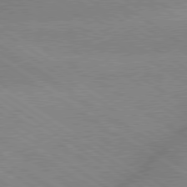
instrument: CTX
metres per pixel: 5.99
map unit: lApd
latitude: 79.4616
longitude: -152.3279
